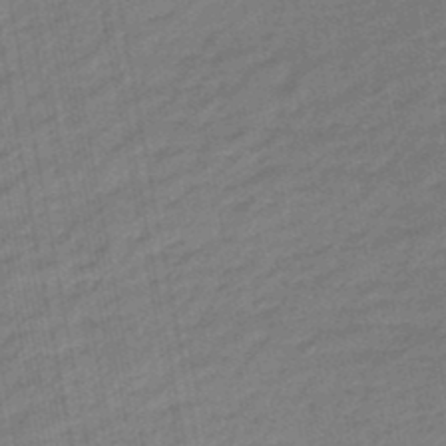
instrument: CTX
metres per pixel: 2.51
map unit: eHb
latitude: -47.1809
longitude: 85.8611
